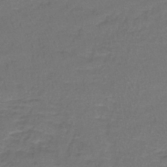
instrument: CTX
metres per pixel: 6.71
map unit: lHb
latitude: -42.2739
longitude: 58.3684
